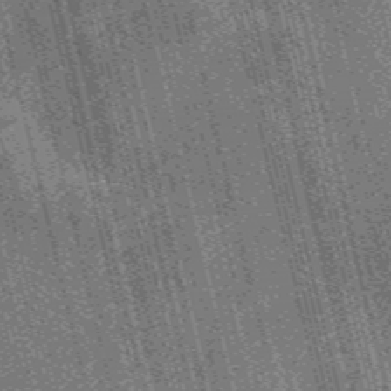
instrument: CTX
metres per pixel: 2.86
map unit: Nve
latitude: -56.8786
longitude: 54.4251
